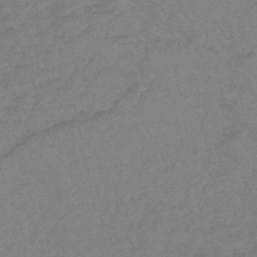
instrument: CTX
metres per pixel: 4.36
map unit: lHb
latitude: -43.1998
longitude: 81.0109
